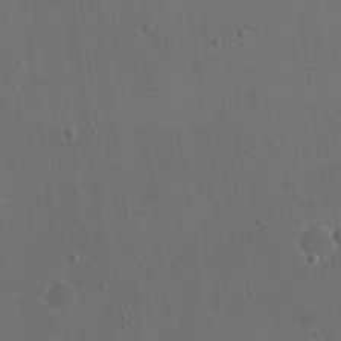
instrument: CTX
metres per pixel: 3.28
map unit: eHh
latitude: 18.8380
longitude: -65.5749
